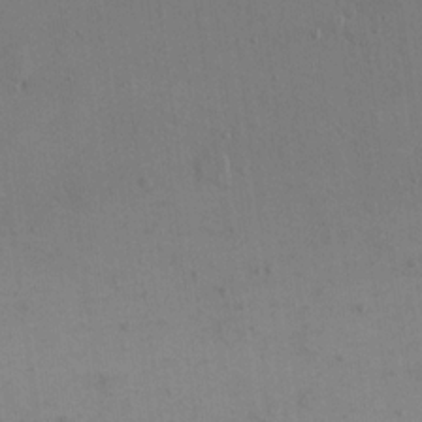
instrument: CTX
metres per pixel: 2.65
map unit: eHh
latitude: 16.8569
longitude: -67.2348
